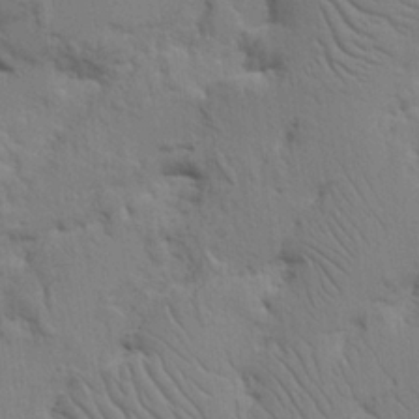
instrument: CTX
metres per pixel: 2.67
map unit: Nhu
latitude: 16.3656
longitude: -75.0836
